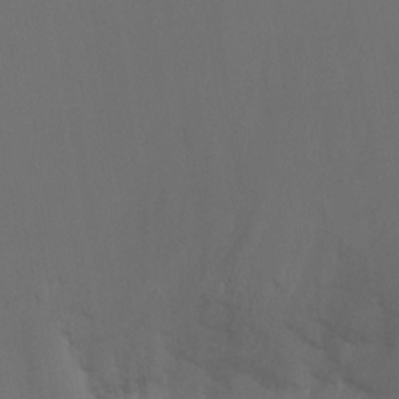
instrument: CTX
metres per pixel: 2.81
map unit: Ht
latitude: -4.8975
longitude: -26.1956
